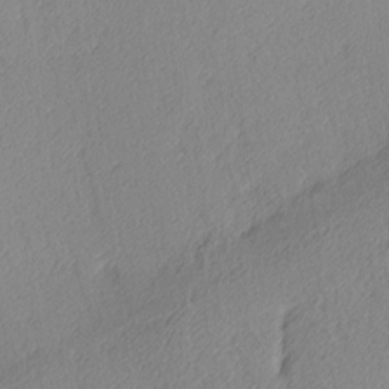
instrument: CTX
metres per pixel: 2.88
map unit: Ave
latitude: 3.9717
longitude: -113.1970
